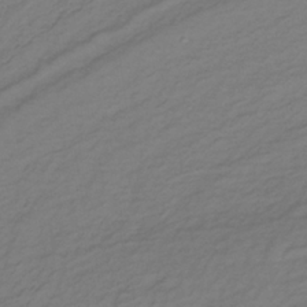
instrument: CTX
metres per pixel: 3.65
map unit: lHb
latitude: -35.8611
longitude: 70.6141
